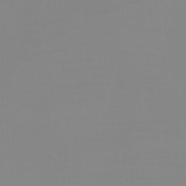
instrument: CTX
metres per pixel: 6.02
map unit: eHh
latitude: -5.8044
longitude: -82.7246
